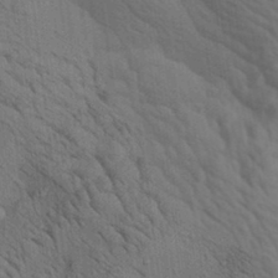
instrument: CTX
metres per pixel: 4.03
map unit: Aa
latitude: 22.6112
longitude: -138.6679
